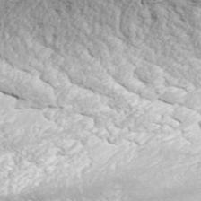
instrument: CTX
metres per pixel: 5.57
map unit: ANa
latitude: 44.3279
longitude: 38.2361
